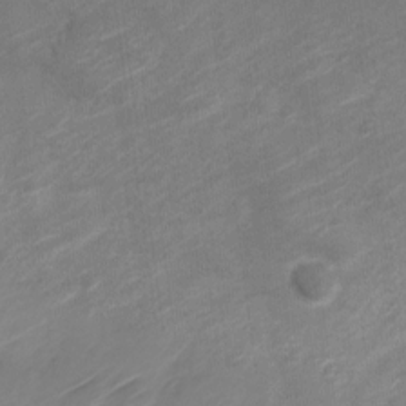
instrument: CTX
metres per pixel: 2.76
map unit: Nve
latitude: -18.6707
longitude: 106.8219
